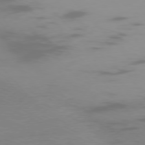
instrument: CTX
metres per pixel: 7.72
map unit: Ap
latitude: -77.2565
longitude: -73.9528
